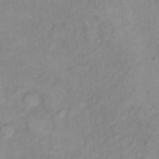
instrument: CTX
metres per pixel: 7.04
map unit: Hto
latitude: 7.3104
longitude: -36.3467
